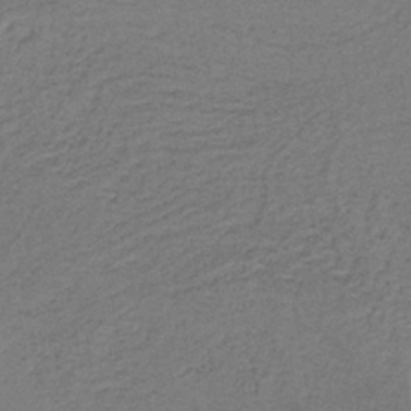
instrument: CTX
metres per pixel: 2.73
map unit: lHb
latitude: -38.3306
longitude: 57.2565
